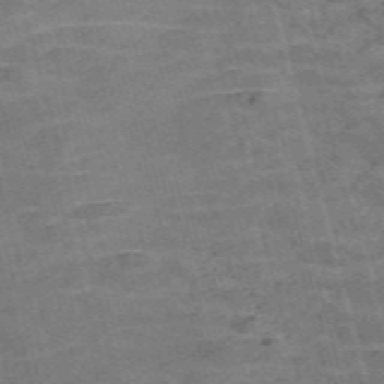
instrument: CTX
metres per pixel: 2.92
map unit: Nve
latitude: -58.9541
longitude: 65.2376
